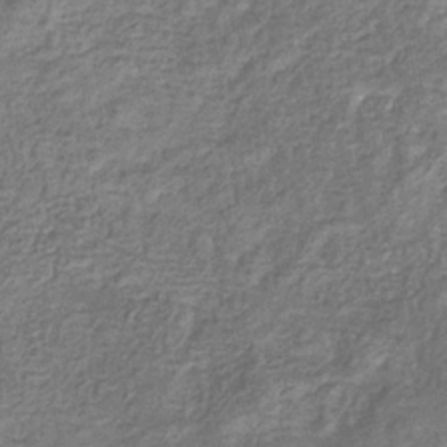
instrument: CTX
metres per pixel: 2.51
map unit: eHb
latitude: -32.7841
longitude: 74.4818
